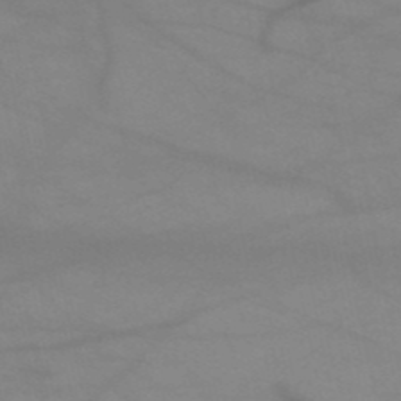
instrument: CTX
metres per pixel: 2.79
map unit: HNb
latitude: -51.8422
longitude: -41.9339
